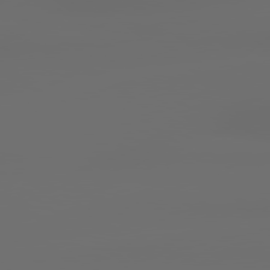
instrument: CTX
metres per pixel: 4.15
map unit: lApd
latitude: 79.2915
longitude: -138.4601
